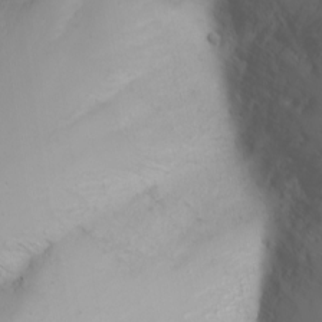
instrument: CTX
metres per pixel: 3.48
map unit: Nhu
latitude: -6.9163
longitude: -82.8002
